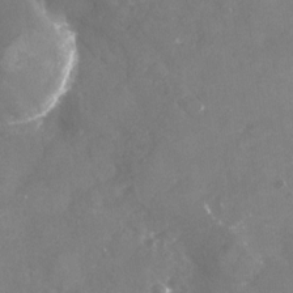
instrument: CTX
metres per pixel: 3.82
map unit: Nhu
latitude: -23.1809
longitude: -57.5560
